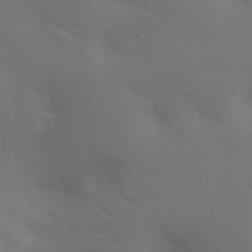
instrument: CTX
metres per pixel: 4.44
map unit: lAa
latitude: 20.6113
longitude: -138.6113
